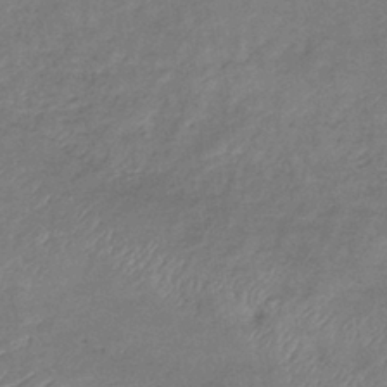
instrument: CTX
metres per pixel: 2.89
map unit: eHb
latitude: -39.2754
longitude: 76.1228
